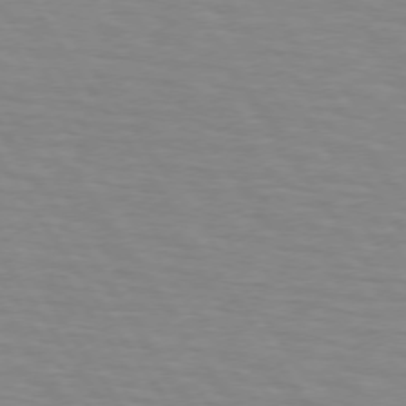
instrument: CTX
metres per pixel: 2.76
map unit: lApd
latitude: 73.4238
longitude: -71.4804
